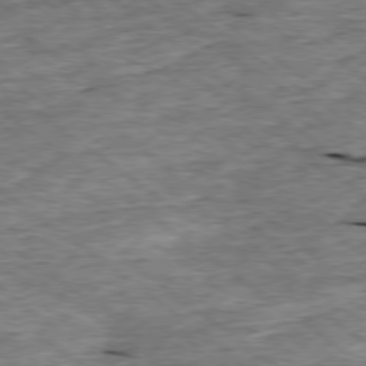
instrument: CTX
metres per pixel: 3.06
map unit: Ap
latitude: -78.9352
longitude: -86.1011
